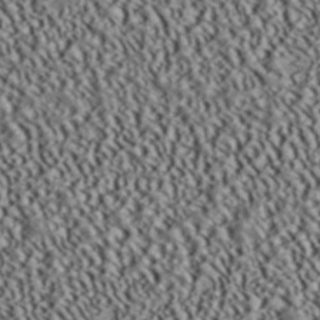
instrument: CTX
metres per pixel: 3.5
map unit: ANa
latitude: 39.7827
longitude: 30.2172
